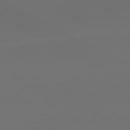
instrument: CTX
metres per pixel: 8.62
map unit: lApd
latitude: 79.1403
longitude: -172.4412
